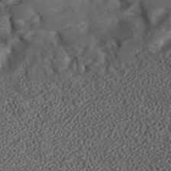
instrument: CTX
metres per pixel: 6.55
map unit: ANa
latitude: 37.2537
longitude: 19.6533
